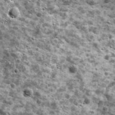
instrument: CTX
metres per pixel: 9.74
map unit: Ave
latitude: 17.0270
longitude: -134.4790
